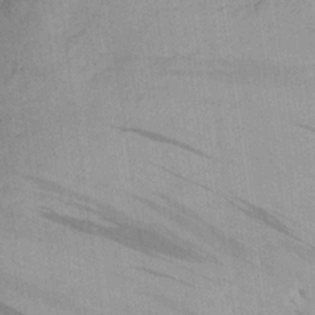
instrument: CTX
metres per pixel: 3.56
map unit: Aa
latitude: 25.7638
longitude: -145.3293
